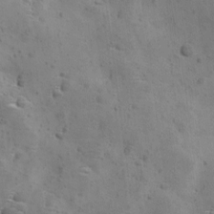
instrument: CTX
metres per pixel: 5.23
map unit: Ave
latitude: 11.3860
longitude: -106.0822
